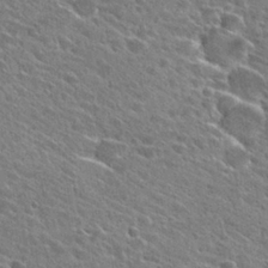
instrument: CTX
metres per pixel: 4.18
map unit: Hto
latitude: 28.1389
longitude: -43.4049
